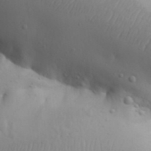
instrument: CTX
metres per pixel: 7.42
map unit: Aa
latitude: 29.9906
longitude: -146.1578
